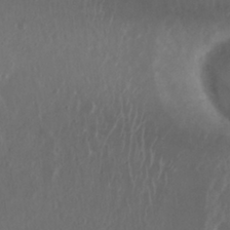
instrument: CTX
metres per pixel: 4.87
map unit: Nhu
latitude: 29.5182
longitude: -57.8016
